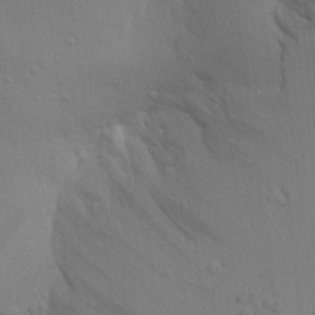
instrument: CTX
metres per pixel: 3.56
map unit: Aa
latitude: 23.2726
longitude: -148.5546
